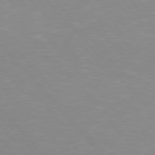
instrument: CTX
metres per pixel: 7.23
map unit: Hpe
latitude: 76.2900
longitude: -155.5560
